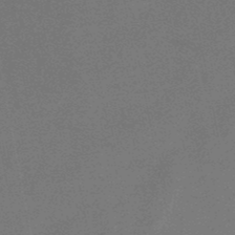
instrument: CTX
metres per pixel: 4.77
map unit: lHb
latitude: -48.5385
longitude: 68.6896
